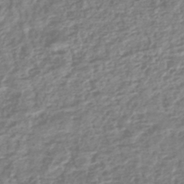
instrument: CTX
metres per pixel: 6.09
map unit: HNhu
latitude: -44.5952
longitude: 99.6533
